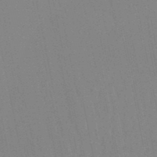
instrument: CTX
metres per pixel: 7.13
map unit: lHb
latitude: -49.8801
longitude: 69.3698
